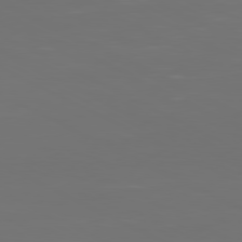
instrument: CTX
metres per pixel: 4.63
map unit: Ap
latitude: -81.1809
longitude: -59.3482
